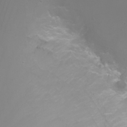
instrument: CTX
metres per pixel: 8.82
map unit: Ht
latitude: -3.1809
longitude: -62.1011
